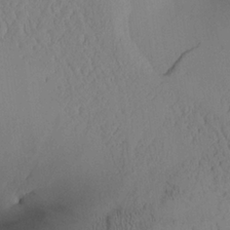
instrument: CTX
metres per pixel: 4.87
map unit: Aa
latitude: 24.7624
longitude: -132.8947
